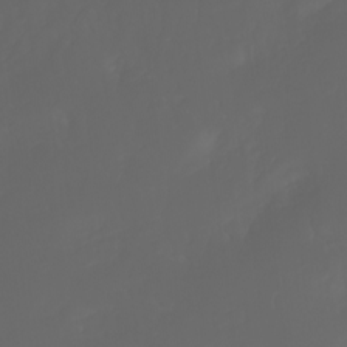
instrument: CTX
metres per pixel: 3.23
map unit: Htu
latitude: -5.9745
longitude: -69.9528
